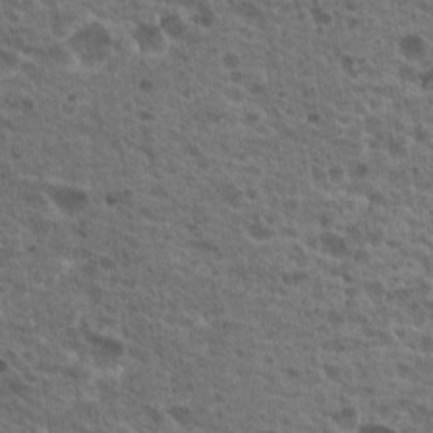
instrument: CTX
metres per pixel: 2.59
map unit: Nhu
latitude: 19.2915
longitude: -31.8962
